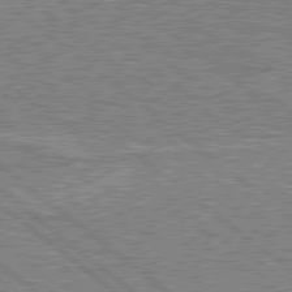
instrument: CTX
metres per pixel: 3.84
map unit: Hpe
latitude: 78.7813
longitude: -143.9339
